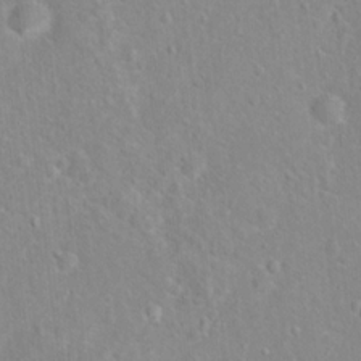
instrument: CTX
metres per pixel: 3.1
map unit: Hto
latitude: 16.1578
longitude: -42.1200
